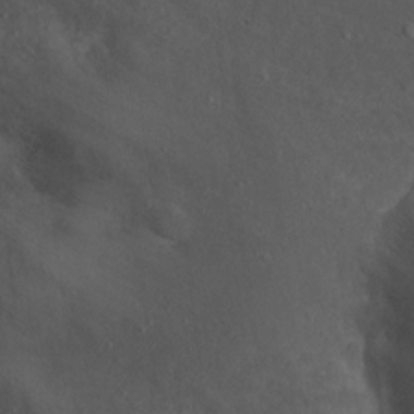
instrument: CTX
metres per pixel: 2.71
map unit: Nhu
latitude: 21.5371
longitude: -72.0633
